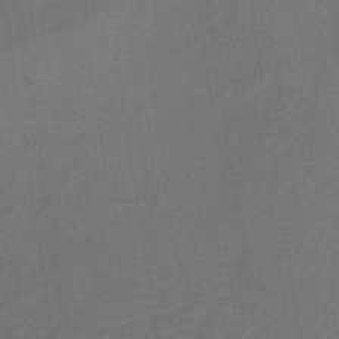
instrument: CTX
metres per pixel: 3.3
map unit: lHb
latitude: -35.0486
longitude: 65.6722
